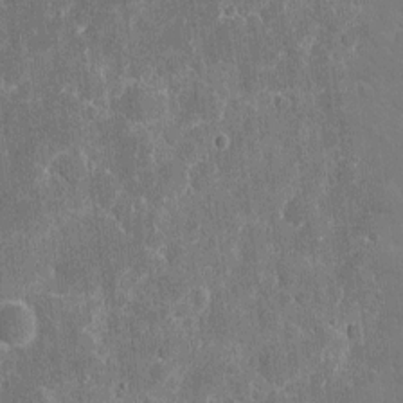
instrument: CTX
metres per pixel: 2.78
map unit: eHh
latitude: 5.6694
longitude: -67.5182
